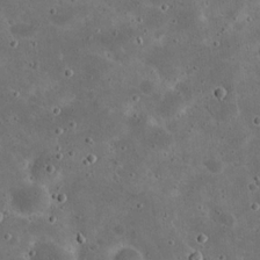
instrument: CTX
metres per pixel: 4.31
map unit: eHh
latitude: 20.8380
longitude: -65.3671
